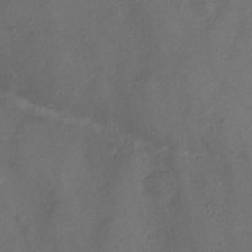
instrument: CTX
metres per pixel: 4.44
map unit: Ht
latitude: -6.9541
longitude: -21.8395
